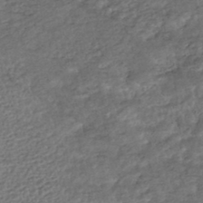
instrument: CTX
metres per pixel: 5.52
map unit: HNhu
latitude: -46.1605
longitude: 102.6707
